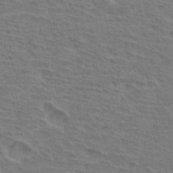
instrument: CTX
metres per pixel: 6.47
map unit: Hto
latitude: 33.0270
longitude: -44.2900
